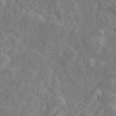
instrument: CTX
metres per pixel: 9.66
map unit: ANa
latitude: 48.3845
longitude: -81.5182
